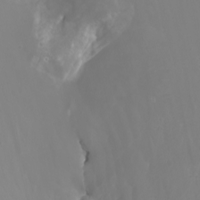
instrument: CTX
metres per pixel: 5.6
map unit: Nhu
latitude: -8.0094
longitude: -80.3845
